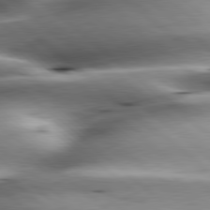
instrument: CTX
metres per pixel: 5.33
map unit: lApd
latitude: 80.0633
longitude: -143.4804
